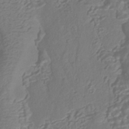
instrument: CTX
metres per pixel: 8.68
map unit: HNhu
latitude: -40.5385
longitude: 108.1795
